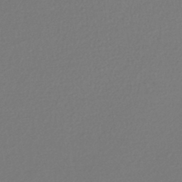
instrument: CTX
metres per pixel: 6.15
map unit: lHb
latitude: -42.3306
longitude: 68.8785
